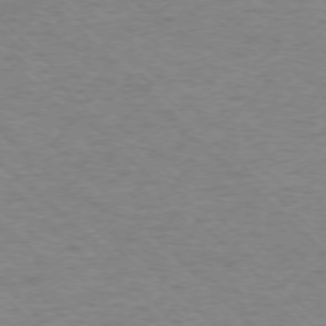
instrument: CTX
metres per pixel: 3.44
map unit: Ap
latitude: -75.6722
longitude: -79.7639
